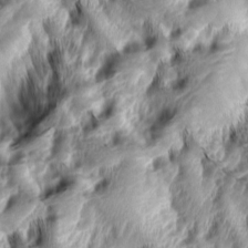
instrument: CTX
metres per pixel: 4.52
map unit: lAa
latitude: -5.0864
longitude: -123.0269
